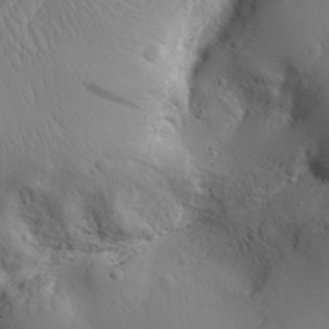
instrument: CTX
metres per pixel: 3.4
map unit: Aa
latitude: 31.8206
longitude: -143.4049
